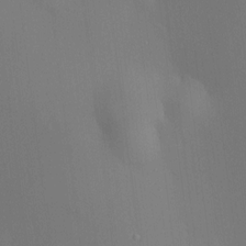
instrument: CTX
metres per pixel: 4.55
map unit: HNhu
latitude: 9.0459
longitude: 14.8219
